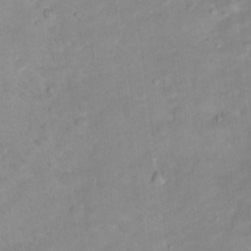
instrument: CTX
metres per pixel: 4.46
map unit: Nhu
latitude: 17.4993
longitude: -32.0255
